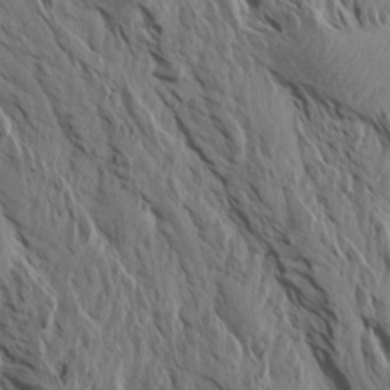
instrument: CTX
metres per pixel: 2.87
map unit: Aa
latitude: 14.2145
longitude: -142.9514
